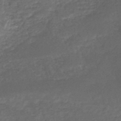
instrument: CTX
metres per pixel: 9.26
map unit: HNhu
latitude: -48.0472
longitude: 28.0850
